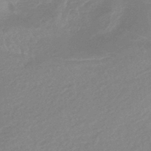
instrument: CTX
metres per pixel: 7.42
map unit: HNhu
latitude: -44.1228
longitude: 90.0850
